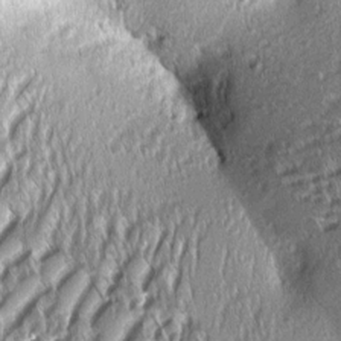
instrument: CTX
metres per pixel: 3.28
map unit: Aa
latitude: 7.9528
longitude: -132.5924
